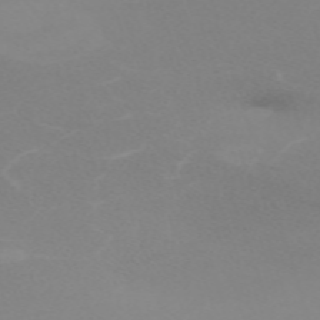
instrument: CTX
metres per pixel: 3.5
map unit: eHh
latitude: -62.5573
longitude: 48.6708
